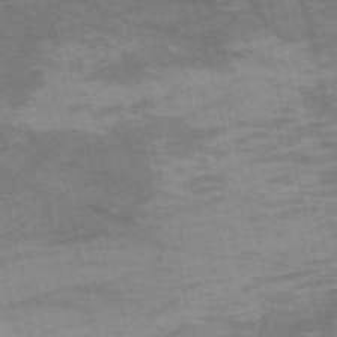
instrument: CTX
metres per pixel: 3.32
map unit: HNb
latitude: -54.4440
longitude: -44.4412
